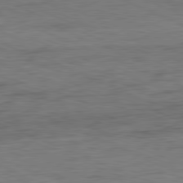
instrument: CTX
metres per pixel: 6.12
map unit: Ap
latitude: -81.8234
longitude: -83.9906
